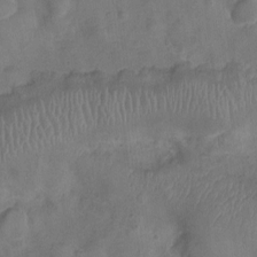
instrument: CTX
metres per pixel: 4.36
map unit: Ht
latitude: -6.4251
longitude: -21.4427
